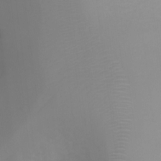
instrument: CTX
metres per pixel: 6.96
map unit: Ht
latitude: 2.6868
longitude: -22.8002
